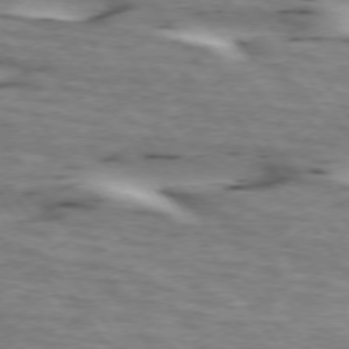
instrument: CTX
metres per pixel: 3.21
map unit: lApd
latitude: 73.3671
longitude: -53.9150
